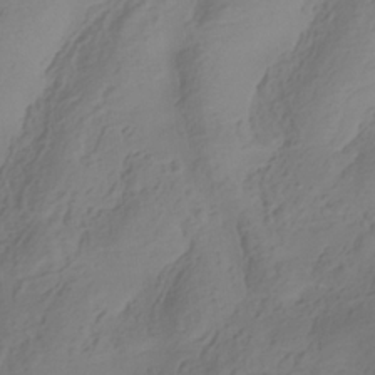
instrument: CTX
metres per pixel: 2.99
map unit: Hve
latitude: -34.1795
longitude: 91.6722
